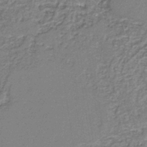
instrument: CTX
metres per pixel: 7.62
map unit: eAb
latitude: -38.3306
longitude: 51.3699
